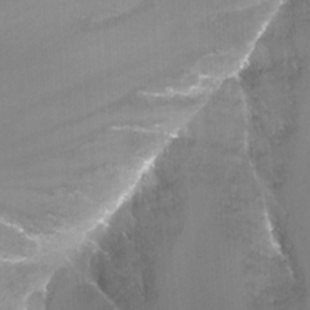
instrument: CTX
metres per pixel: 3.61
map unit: Nhu
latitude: -13.3321
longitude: -64.4790
